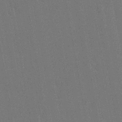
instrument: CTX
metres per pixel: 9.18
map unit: Ht
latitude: -10.8408
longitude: -22.0633
